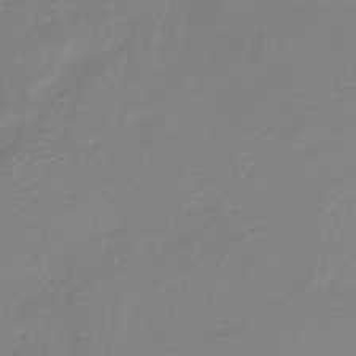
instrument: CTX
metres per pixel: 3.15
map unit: HNb
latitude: -35.8233
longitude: 51.1242
